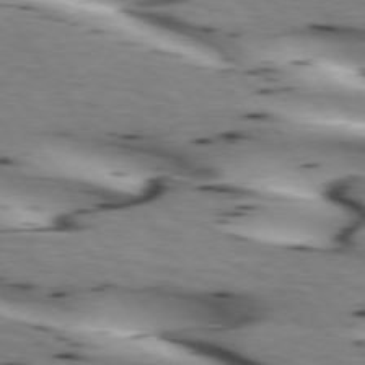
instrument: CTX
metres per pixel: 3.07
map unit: lApd
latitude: 73.0837
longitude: -53.5182
